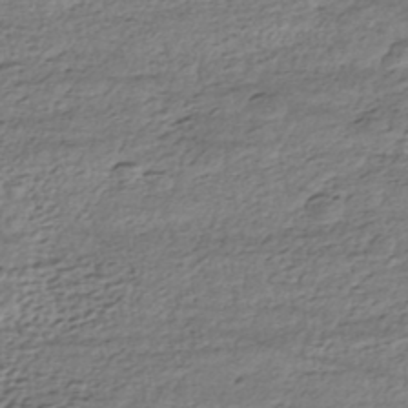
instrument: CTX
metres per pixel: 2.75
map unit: HNhu
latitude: -43.8422
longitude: 105.9367
